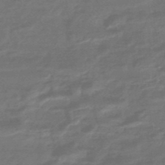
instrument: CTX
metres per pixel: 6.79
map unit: HNhu
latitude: -46.8030
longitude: 90.0472
